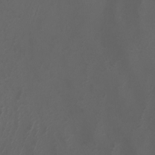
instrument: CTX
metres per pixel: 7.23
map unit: Nhu
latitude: -6.4251
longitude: -91.4049
